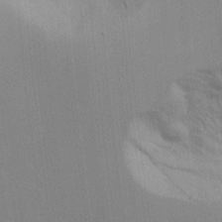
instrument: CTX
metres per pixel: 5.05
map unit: lAvf
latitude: 16.2900
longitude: -126.9325
